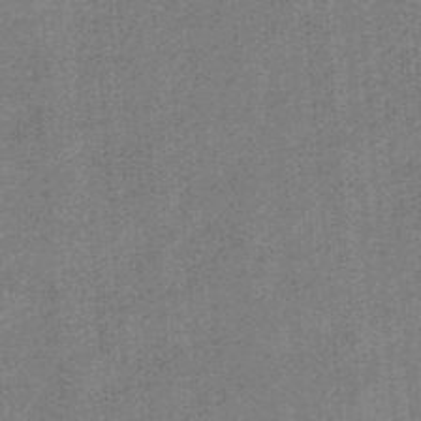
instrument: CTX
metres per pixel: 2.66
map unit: HNb
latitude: -34.6707
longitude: 57.1809
